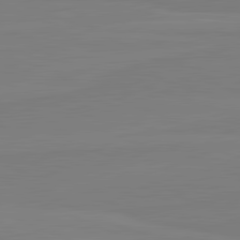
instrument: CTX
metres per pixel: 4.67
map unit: lApd
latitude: 81.9717
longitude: 165.6533
